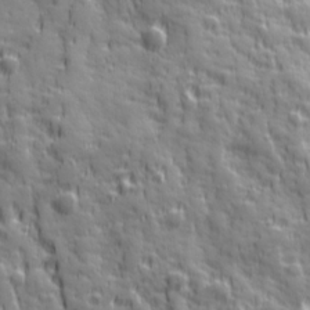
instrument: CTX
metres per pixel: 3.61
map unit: Ave
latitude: 19.4993
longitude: -132.5546
